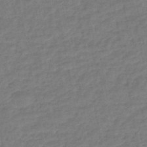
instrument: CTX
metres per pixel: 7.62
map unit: eHb
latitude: -46.0850
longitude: 80.6141
